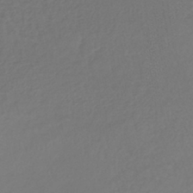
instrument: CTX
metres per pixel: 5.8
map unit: lHb
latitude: -41.7666
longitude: 72.6896
